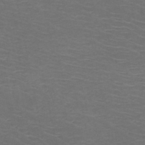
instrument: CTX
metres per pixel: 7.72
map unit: HNb
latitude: -49.2565
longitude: -46.4412
